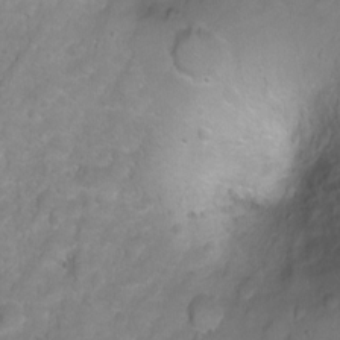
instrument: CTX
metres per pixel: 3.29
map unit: Hto
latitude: 2.9513
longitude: -35.2348
